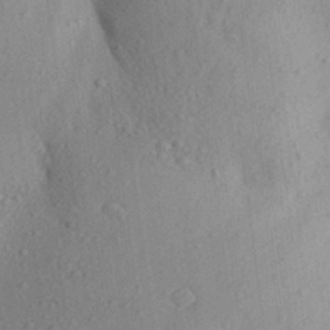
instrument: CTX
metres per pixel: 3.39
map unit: Aa
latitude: 28.7624
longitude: -148.3467
